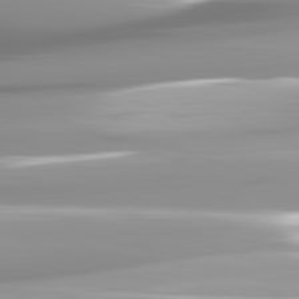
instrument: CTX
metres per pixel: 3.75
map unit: lApd
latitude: 82.2333
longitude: -139.7639
